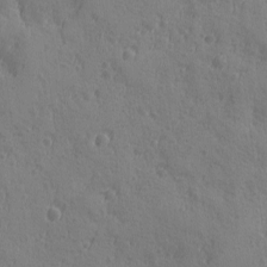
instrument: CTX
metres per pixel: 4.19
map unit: Ave
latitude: -8.6329
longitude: -119.0836
